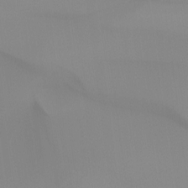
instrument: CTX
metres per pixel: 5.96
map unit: Ht
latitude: -15.1243
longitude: -52.0444
